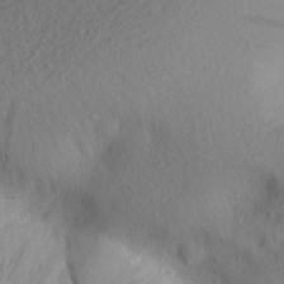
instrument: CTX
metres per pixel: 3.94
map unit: Aa
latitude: 28.1767
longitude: -145.2537
